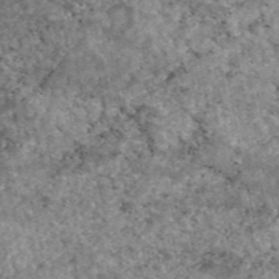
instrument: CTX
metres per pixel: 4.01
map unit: eAb
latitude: 47.7450
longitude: 118.2551
